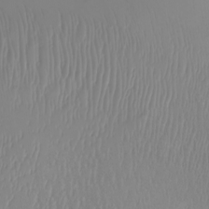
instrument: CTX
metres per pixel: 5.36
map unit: Nhu
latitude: -7.2754
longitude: -90.9325
